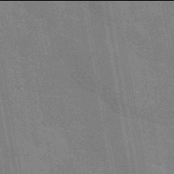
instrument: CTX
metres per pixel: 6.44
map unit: eAb
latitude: 45.9906
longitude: 122.4440
